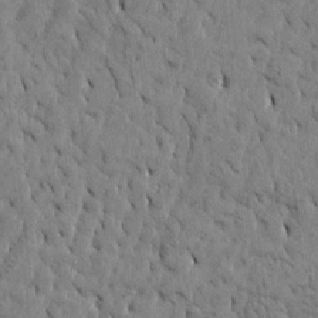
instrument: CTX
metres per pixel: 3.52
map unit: Htu
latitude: -4.2739
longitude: 176.9164
